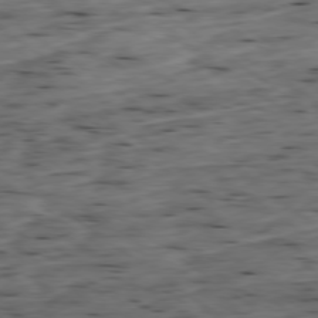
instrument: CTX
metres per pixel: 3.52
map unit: Ap
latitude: -79.0864
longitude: -89.9717
